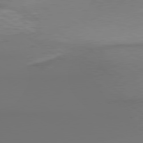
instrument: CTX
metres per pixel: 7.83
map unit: lApd
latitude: 79.2537
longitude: 178.2928
